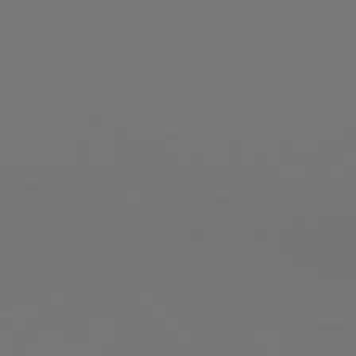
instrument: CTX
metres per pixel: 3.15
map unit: Hpe
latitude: 78.1389
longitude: 177.5777
